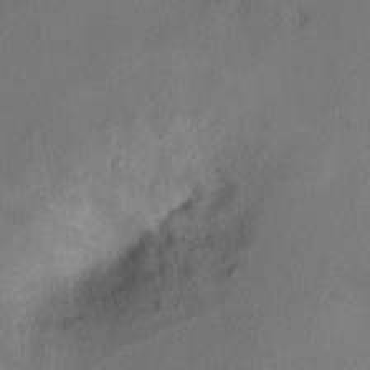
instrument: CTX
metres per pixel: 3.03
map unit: Ht
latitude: 10.1956
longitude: -32.1200
